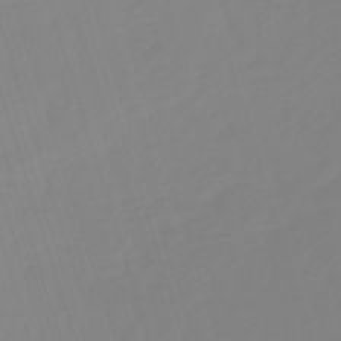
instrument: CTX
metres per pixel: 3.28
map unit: lHb
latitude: -49.4077
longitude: 81.7289
